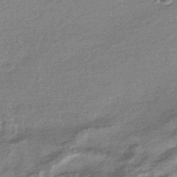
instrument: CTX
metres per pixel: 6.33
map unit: HNhu
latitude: -43.0108
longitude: 92.9542
